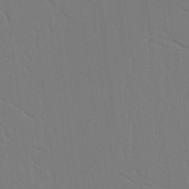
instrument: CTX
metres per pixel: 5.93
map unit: Nhu
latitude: 20.3656
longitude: -73.4427
